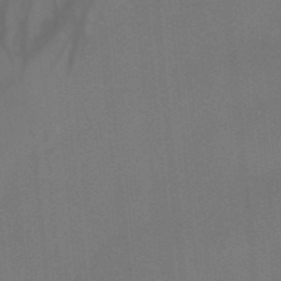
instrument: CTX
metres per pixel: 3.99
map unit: HNb
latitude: -44.6707
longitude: -43.6694
